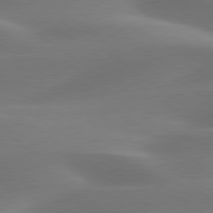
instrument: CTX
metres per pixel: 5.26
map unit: lApd
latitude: 79.6505
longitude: -91.0647
